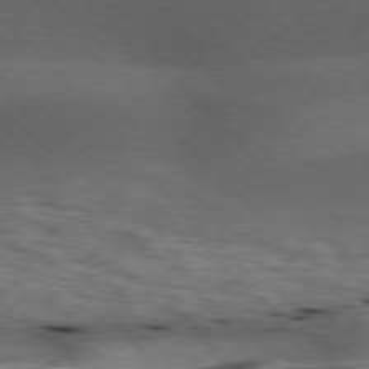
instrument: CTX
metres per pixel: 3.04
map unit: lApd
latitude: 76.6868
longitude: -60.1766
